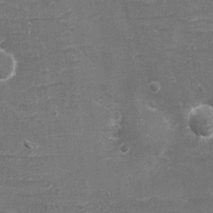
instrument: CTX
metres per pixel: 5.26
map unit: eHh
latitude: -3.7288
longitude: -75.1781
